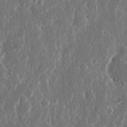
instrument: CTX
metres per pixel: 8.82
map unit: eHh
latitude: 11.5371
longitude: -71.1214
